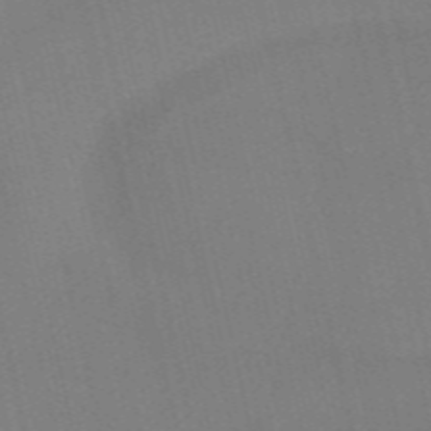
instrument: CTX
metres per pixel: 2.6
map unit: Nve
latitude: -57.8422
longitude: 50.8219
